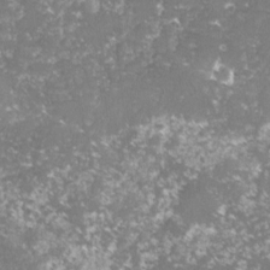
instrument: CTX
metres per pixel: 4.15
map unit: lHvf
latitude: -15.7856
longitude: -98.7624
